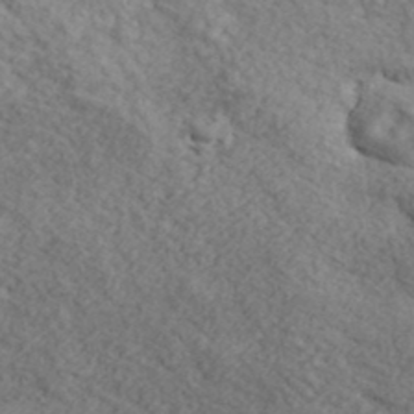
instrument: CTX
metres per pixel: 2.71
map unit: lHvf
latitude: 37.9528
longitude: -87.6505
